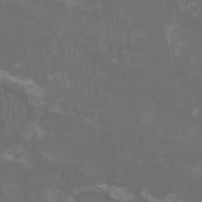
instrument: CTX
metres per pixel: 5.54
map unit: HNhu
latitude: 0.0822
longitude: -2.2333
